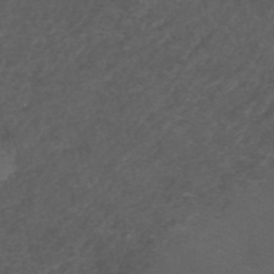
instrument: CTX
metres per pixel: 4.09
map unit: ANa
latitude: 39.2915
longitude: 23.5966
